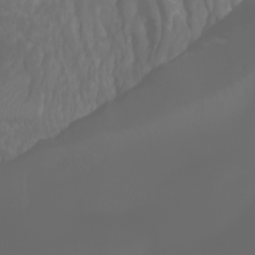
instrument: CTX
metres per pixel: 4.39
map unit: Htu
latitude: -0.5952
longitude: -76.4034
